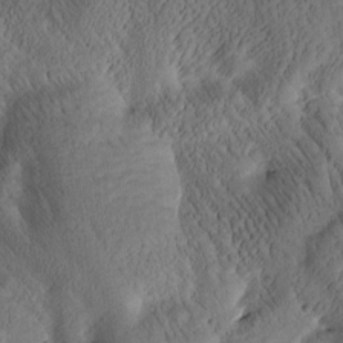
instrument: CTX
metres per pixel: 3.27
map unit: Htu
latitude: -1.5211
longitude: 170.6141
